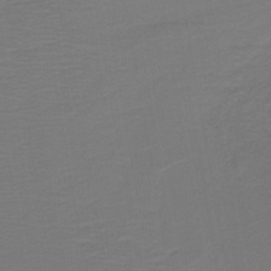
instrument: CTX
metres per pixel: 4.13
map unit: lHb
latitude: -43.5588
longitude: 53.0108
